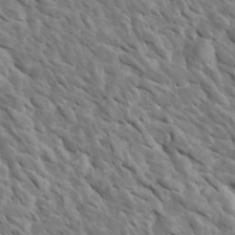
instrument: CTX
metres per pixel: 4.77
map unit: Htu
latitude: 1.5182
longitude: 142.8785
